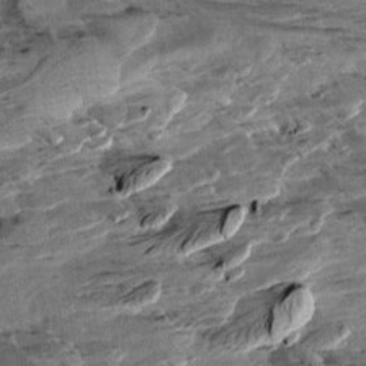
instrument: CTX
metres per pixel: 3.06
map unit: Aa
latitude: 10.6302
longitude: -141.3670
